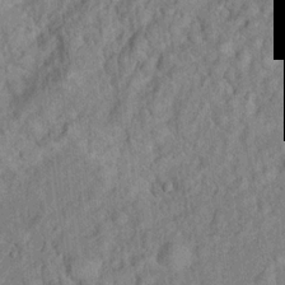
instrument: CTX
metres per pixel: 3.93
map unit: Hto
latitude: 17.1214
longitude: -52.5924
